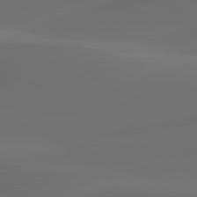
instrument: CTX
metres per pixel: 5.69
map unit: lApd
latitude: 80.6113
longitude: -83.1781
